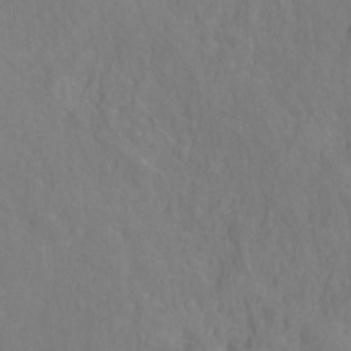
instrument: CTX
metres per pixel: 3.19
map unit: Ht
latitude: -1.4644
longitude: -33.6883
